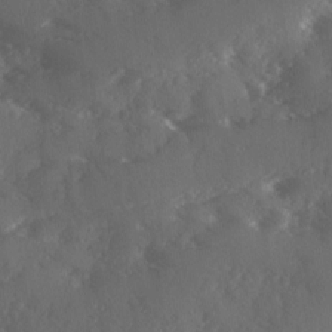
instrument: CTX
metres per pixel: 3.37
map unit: Ave
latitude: 1.3481
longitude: -111.2726
